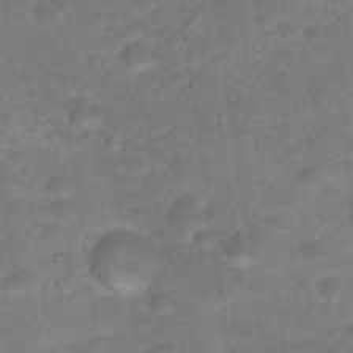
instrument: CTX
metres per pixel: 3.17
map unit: Hto
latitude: 18.7246
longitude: -39.0080
